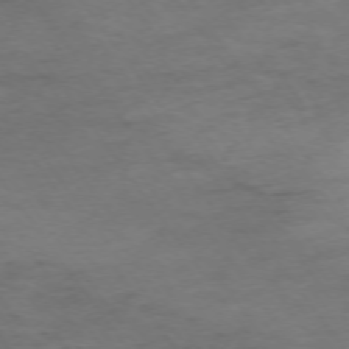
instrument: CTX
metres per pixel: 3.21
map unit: Ap
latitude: -74.8597
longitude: -85.1592
